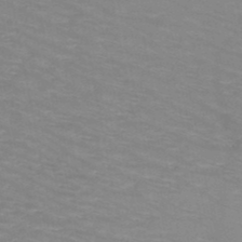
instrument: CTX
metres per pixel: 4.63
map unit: HNb
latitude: -47.7666
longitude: -46.9892
